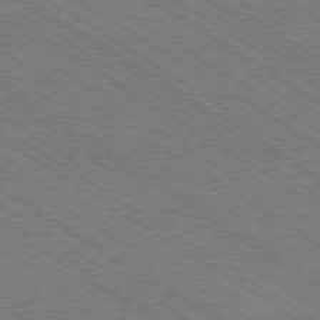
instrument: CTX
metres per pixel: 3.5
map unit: Ap
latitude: -79.3698
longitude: -79.5749
